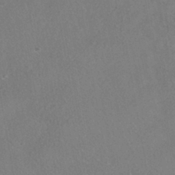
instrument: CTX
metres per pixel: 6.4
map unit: HNhu
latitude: -40.2928
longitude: 102.3873
